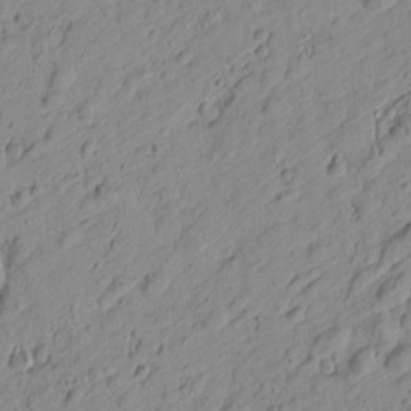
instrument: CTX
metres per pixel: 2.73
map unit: Htu
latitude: -0.8786
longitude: -175.2159
